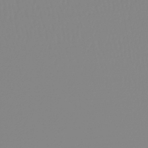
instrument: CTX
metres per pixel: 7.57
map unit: lHb
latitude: -44.7085
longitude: 74.2551
